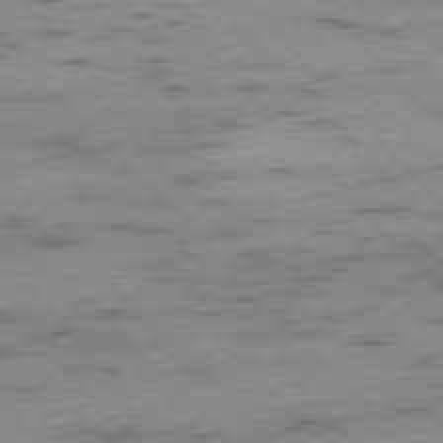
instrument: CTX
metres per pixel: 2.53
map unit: Ap
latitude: -76.6141
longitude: -89.4994
